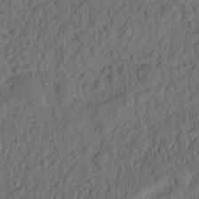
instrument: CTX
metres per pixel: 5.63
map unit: eHh
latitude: -1.5588
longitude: 15.3699
